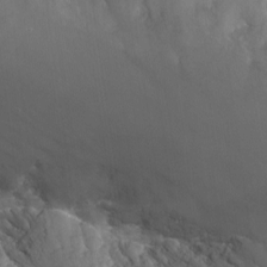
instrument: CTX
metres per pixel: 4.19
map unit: Nhu
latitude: -13.0109
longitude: -65.9151
